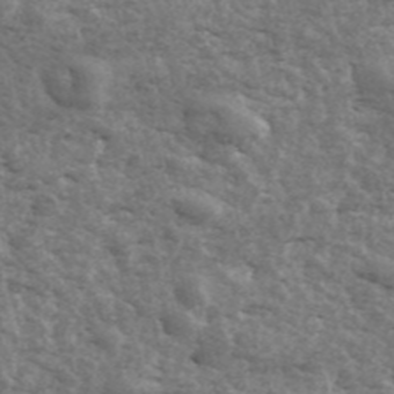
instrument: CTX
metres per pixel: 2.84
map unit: ANa
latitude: 43.5749
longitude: 47.0297
